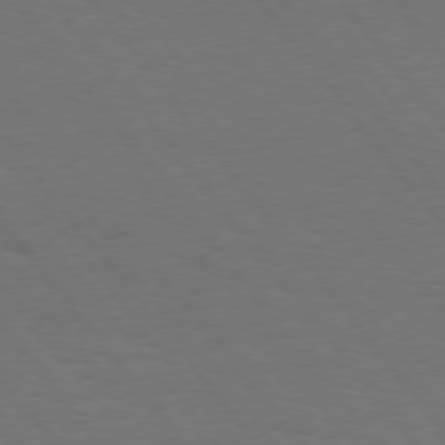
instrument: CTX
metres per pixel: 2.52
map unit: Hpe
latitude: 74.9892
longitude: -138.1011
